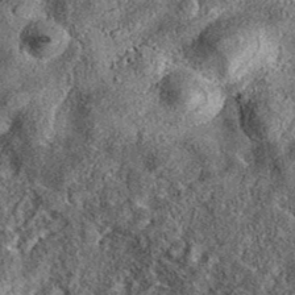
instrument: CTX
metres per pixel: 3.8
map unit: eAb
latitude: 36.8947
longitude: 107.1809
